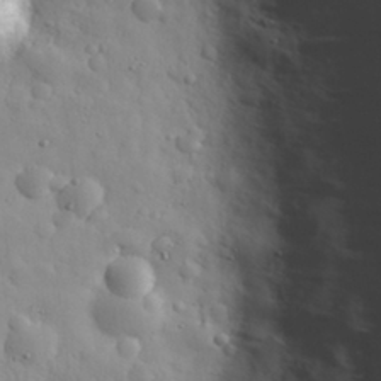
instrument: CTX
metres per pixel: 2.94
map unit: eHh
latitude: 29.6316
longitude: -74.1389
